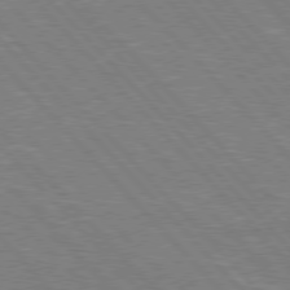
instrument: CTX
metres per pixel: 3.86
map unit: Hpe
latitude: 76.6679
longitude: -150.9324
